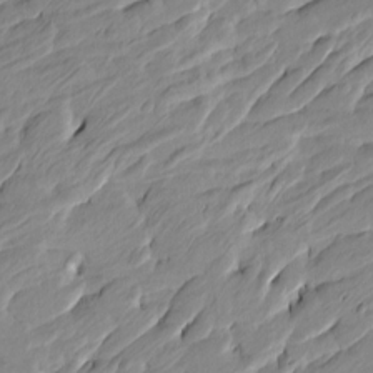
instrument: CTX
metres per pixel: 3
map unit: Htu
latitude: -3.2375
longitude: -175.8394
